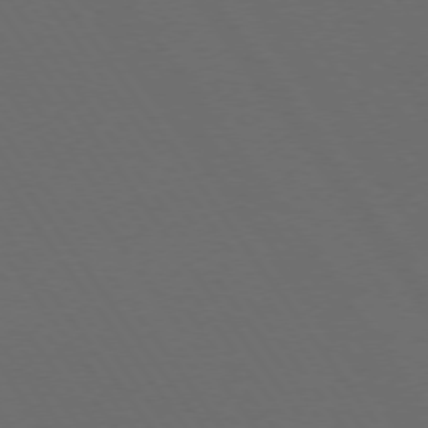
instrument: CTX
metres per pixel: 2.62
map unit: lApd
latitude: 73.8584
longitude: -72.2523
